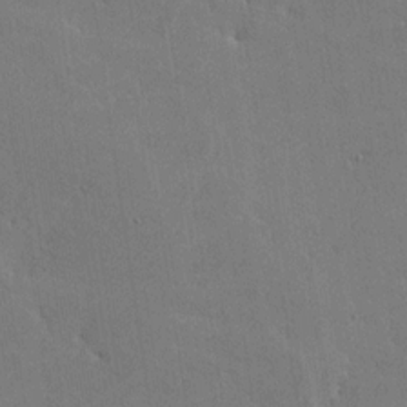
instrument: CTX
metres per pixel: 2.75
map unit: lHvf
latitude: -9.9367
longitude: -102.5734
